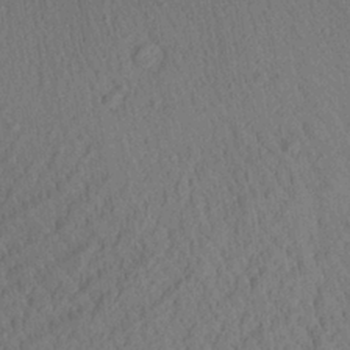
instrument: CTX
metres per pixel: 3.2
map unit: Aa
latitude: 27.2537
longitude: -141.3103
